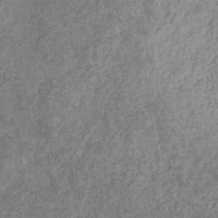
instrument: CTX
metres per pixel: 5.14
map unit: eHb
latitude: -31.5399
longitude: 72.3873
